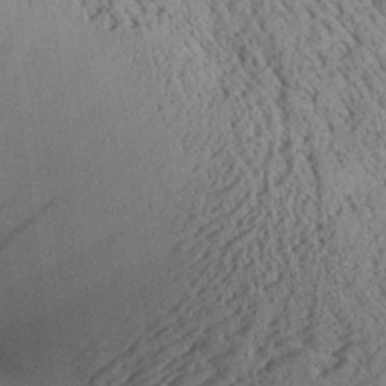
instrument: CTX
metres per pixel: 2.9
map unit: Aa
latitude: 25.2537
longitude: -134.7057
